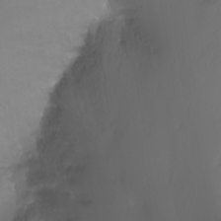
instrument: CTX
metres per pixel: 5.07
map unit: Nhu
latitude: -11.3510
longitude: -65.9339
